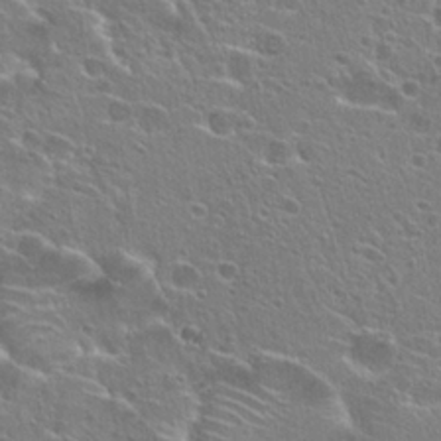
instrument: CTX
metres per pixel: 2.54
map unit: Hto
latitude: 25.0080
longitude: -44.8002
